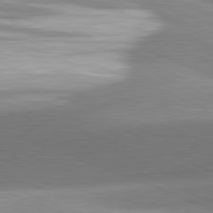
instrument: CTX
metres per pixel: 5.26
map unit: lApd
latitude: 81.5749
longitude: 135.2187
